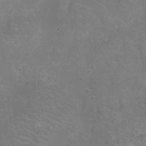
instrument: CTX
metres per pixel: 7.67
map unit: Ht
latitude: -5.8233
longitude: -19.1781
